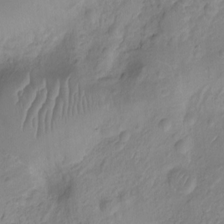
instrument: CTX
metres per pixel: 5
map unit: Nhu
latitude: -10.9920
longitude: -21.8206
